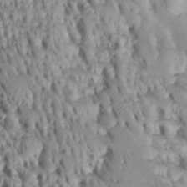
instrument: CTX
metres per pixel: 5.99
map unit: Htu
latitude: -4.8219
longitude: 152.9163
